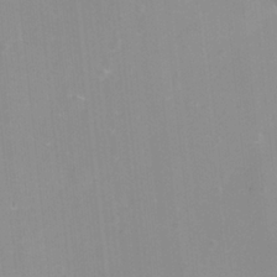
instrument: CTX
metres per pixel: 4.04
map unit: eHh
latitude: -12.1606
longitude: -61.1214
